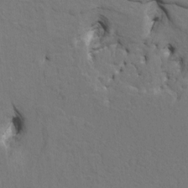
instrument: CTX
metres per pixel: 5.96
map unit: HNhu
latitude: 7.6316
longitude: -4.0444
